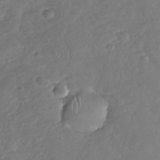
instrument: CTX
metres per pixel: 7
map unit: Nhu
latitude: -30.6329
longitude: -60.0255
